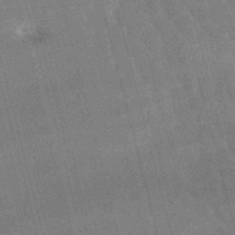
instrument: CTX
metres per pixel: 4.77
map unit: lHb
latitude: -48.6897
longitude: 76.5196
